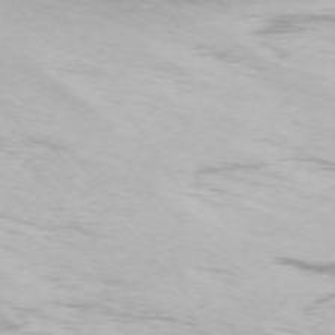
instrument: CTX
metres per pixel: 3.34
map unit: Ap
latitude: -74.9920
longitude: -76.1200
